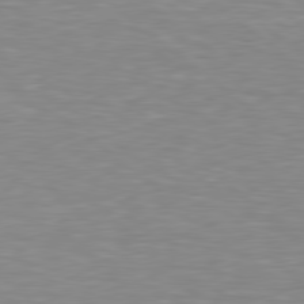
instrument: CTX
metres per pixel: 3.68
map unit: lApd
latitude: 79.1970
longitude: -89.0837
